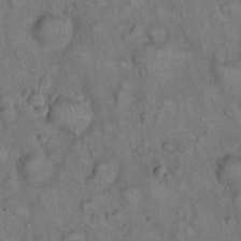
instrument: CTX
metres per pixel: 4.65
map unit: eHh
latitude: 22.5735
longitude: -61.2537
